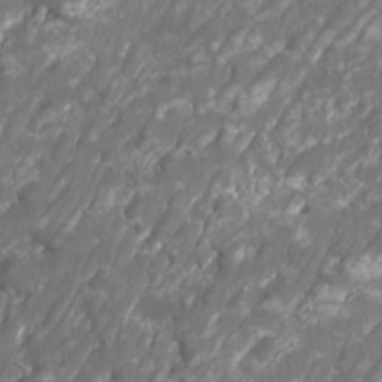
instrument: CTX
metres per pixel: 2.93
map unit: Htu
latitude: -10.8408
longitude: -72.7435
